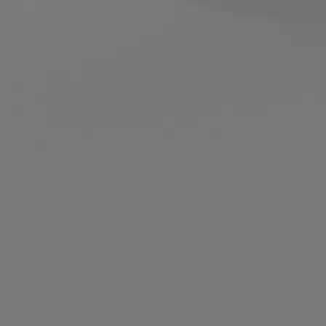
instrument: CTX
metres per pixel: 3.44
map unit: Hpe
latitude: 78.4790
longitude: -162.3845
